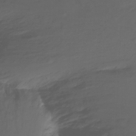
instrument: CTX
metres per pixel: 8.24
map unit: Nhu
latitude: -12.2740
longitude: -62.7247
